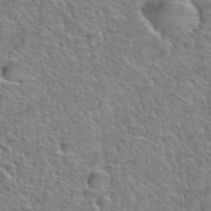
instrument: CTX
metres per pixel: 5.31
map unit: Hto
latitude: 38.7624
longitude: -44.8380
